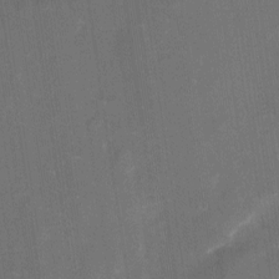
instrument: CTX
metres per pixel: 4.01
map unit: eHh
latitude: 4.2145
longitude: -69.8395
